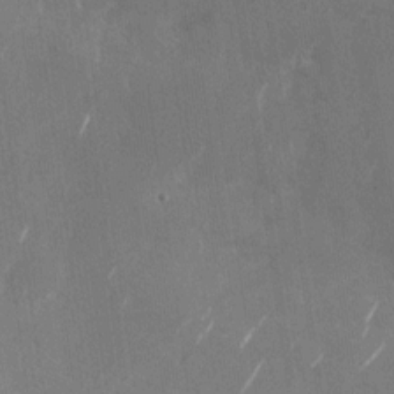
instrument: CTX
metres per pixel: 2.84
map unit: Nhu
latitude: -28.6141
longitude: -74.8380
